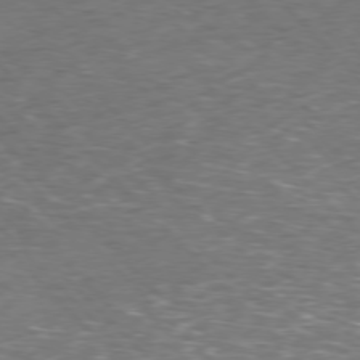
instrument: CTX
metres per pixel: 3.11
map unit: Hpe
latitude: -77.5399
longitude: 14.5385
